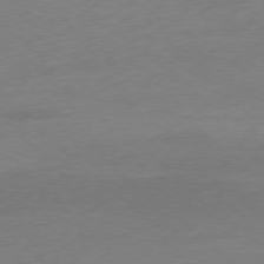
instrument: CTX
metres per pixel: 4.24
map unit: Ap
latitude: -78.4251
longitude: -67.2914
